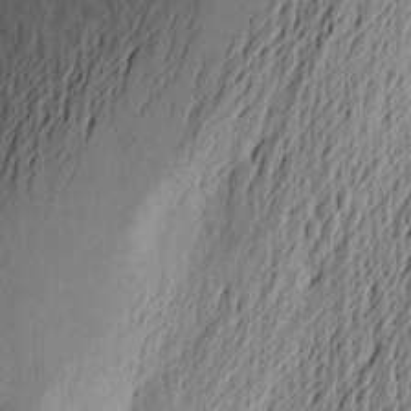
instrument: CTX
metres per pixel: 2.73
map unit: Aa
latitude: 23.6694
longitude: -150.3278
